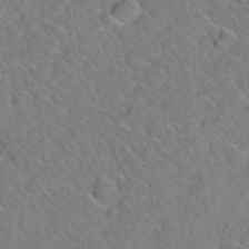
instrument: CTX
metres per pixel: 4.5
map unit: Hto
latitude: 35.7071
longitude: -48.6868
